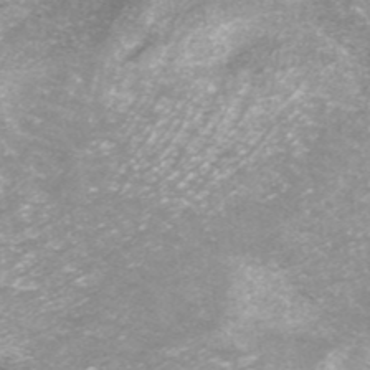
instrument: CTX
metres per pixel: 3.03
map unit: ANa
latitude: 42.5357
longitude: 25.1998
